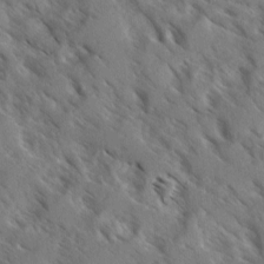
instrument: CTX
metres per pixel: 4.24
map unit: Ave
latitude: -0.3496
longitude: -110.8002
